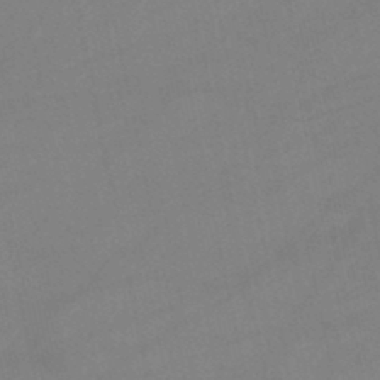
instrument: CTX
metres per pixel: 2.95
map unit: lHb
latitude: -46.2739
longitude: 61.3888
